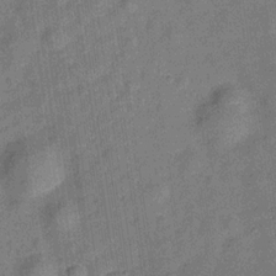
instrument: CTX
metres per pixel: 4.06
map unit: Hve
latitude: -28.5952
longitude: 93.9556
